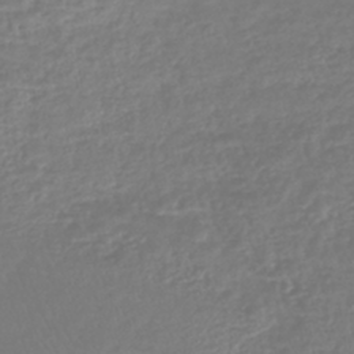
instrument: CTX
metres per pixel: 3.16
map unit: lHb
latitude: -42.0283
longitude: 71.8045
